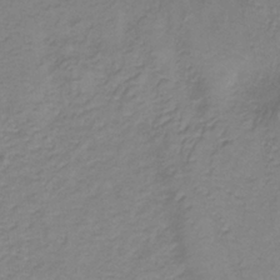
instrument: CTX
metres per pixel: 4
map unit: lHb
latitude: -35.6344
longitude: 72.3306
